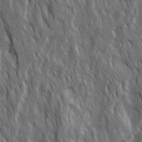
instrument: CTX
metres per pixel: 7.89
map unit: Ave
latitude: 15.5938
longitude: -134.4412
